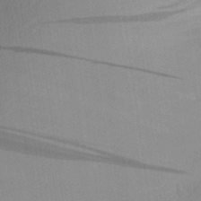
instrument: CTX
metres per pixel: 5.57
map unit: Aa
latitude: 22.1767
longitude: -147.0270
